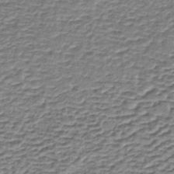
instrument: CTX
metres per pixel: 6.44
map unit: lHb
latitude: -35.3321
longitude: 60.6896
